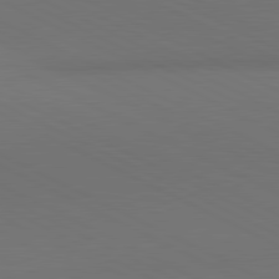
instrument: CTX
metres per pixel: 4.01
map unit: lApd
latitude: 81.0458
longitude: 138.1039
